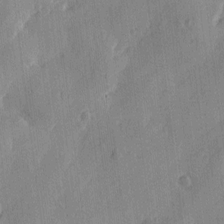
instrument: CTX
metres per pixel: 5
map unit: Htu
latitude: -2.0283
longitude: -176.4223
